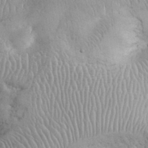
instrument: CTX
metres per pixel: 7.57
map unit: eHh
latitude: 32.2145
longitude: -64.7246
